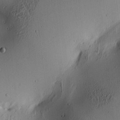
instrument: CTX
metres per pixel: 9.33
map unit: lAa
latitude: 6.0255
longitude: -113.4804
